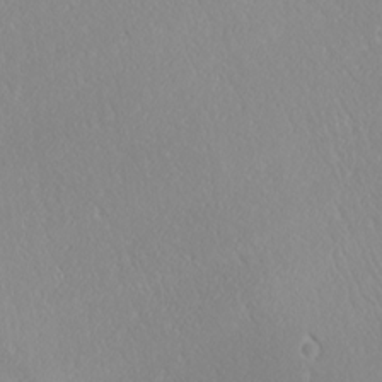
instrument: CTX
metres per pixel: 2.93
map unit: Ave
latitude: 20.7813
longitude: -137.6883
